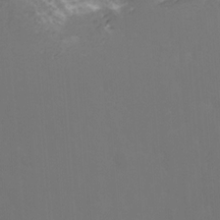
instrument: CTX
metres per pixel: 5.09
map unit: Nhu
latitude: -13.5210
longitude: -70.2522
